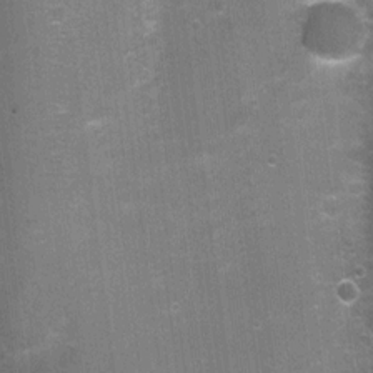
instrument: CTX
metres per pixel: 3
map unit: Nhu
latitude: 2.4223
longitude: -17.7449
